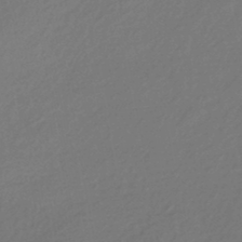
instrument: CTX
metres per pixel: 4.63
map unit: HNhu
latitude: -43.6343
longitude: 89.8233
